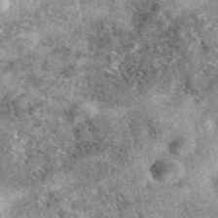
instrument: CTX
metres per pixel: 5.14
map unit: eAb
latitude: 39.4237
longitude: 109.9367
